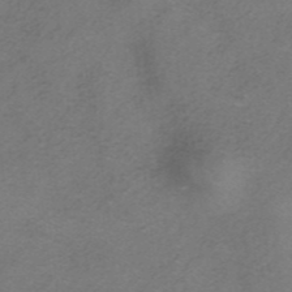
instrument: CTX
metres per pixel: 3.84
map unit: HNhu
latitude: -40.7085
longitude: 103.8800
